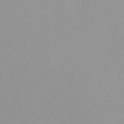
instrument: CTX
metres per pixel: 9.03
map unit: eHh
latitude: -8.1795
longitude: -70.1200
